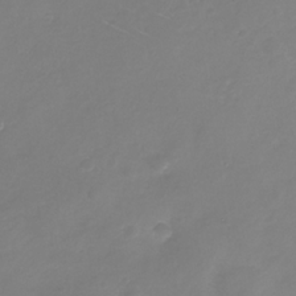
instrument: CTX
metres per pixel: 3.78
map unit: Nhe
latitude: -32.7464
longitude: -88.2523
